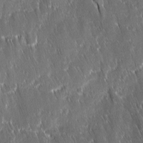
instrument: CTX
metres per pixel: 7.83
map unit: Ave
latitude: 9.5560
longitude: -104.8569
